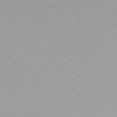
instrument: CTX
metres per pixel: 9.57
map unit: Ap
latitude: -79.4643
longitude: -55.6694
